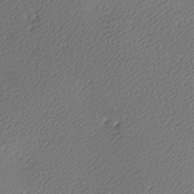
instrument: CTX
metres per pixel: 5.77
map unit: lAa
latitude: -10.2551
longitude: -126.9892
